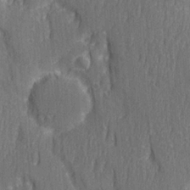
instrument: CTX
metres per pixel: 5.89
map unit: Ave
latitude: 22.7813
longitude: -133.9528
